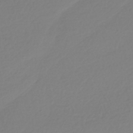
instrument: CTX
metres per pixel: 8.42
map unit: HNhu
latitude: -42.1038
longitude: 96.8408
